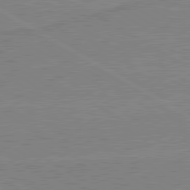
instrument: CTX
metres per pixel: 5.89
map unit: lApd
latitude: 80.1767
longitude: 168.7463
